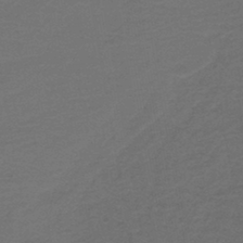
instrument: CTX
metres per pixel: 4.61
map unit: lHb
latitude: -43.8233
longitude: 53.2376
